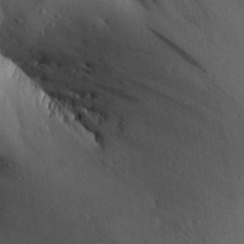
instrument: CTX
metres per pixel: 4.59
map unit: Aa
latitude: 27.5371
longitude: -134.4223
